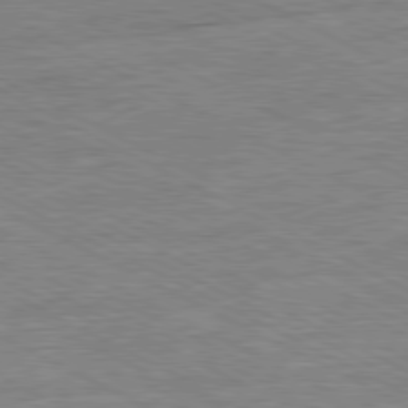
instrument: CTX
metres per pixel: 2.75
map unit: Ap
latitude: -80.9542
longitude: -76.3845
